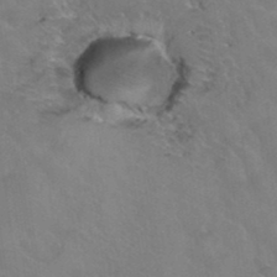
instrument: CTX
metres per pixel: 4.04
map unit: Hto
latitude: 37.1026
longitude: -46.3845
